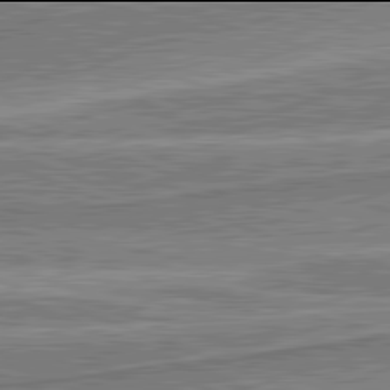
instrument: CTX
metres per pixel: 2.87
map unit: lApd
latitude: 81.9906
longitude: 167.6533
